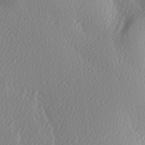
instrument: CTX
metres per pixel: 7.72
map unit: Ave
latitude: -6.8219
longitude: -123.2537
